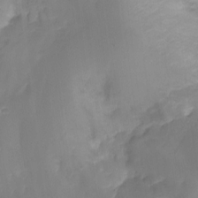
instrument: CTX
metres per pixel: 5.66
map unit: Nhu
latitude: -15.5777
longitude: -53.3482
